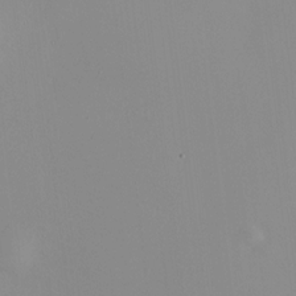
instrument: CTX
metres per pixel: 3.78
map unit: HNhu
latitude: 9.6883
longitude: 11.6911
